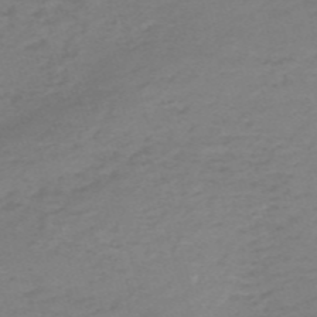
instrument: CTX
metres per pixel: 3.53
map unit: HNb
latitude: -54.8030
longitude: -43.1781
